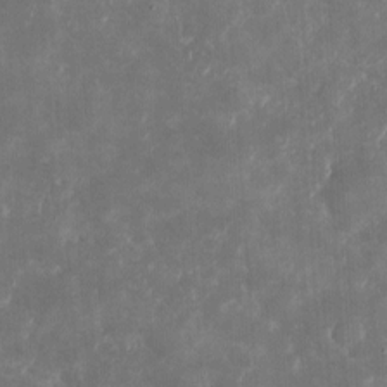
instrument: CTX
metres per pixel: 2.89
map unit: eHh
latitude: 5.2159
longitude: -70.3467
